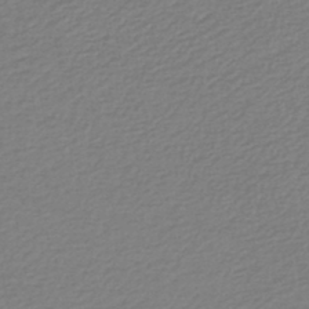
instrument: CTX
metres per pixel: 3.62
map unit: lHb
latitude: -45.8233
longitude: 68.2928
